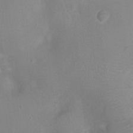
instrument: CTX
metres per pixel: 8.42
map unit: Ht
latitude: -4.0850
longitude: -15.5749
